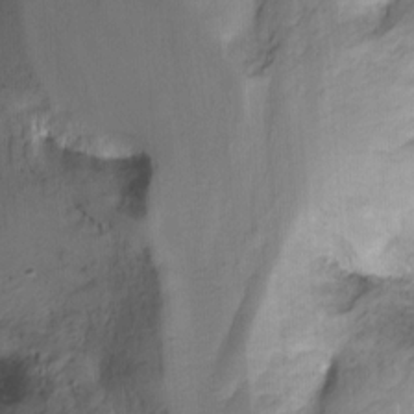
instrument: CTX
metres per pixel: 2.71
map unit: Hto
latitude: -13.1242
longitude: -42.2712
